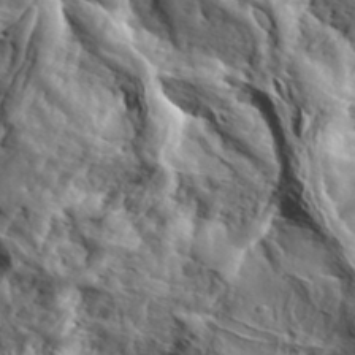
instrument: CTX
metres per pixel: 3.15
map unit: eHh
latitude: 36.7435
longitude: -80.8191
